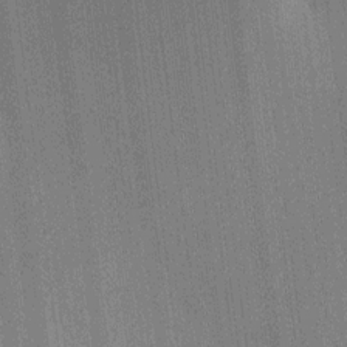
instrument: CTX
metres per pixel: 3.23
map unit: HNhu
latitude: 8.8569
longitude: 15.4455
